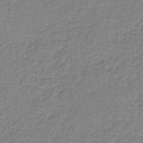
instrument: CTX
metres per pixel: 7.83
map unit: lHb
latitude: -41.2754
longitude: 61.2565
